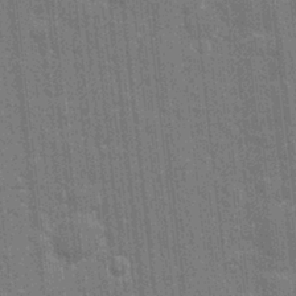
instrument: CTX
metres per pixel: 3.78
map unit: eHh
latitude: 6.2145
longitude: -74.4034
